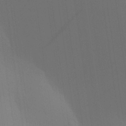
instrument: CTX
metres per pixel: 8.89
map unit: Aa
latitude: 27.3482
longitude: -145.9717
